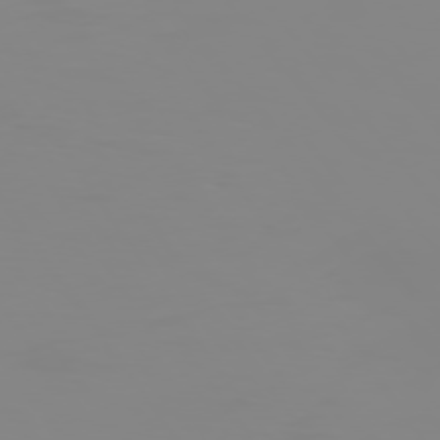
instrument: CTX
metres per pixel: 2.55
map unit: Hpe
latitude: 74.7435
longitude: -127.7828
